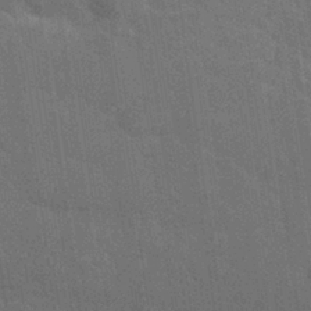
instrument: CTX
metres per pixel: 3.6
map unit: Nhu
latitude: 26.5546
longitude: -64.3278
